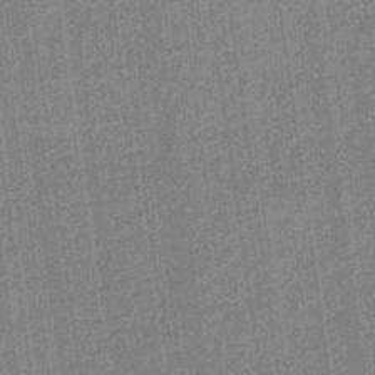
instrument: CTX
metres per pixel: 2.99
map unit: lHb
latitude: -40.8786
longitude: 69.8989
